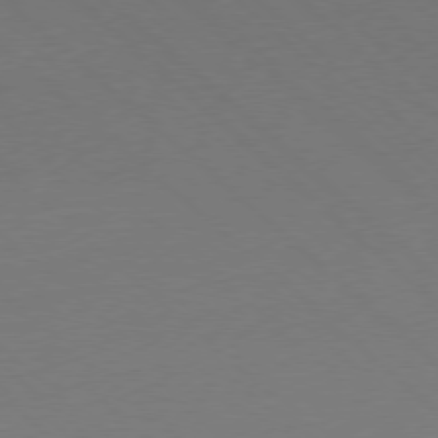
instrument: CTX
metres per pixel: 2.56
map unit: Ap
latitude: -78.2739
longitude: -57.6127
